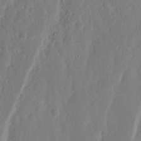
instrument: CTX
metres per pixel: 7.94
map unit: Nhu
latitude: 15.8017
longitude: -73.8395
